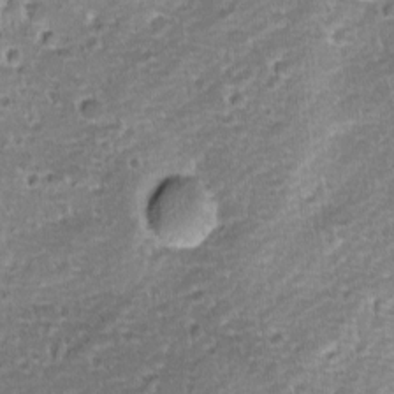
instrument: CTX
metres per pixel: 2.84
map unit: Ave
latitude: -9.2187
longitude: -119.4048
